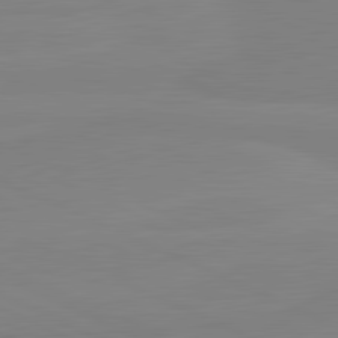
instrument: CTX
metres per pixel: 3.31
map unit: lApd
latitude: 81.7072
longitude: 166.9353
